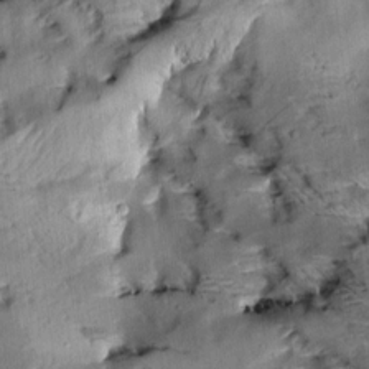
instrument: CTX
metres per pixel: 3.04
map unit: Aa
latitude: 10.2334
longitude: -141.6693
